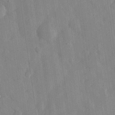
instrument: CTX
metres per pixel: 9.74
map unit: eHh
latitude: 31.1026
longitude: -78.0822
